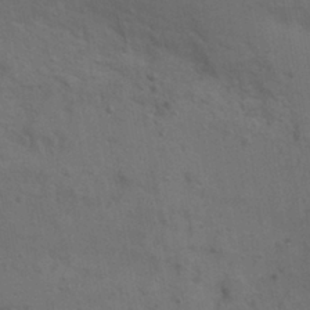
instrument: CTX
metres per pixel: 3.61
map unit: Nhu
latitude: 0.4979
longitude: -15.8773
